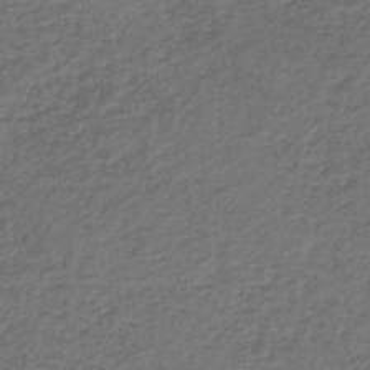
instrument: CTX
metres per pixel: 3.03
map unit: HNb
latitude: -37.8233
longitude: 50.6329
